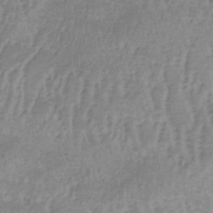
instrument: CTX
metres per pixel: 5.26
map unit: lHb
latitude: -33.4833
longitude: 70.0283
